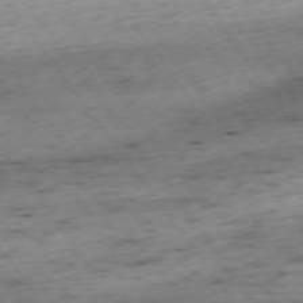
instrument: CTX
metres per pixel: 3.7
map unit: Ap
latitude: -74.2740
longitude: -73.5938
